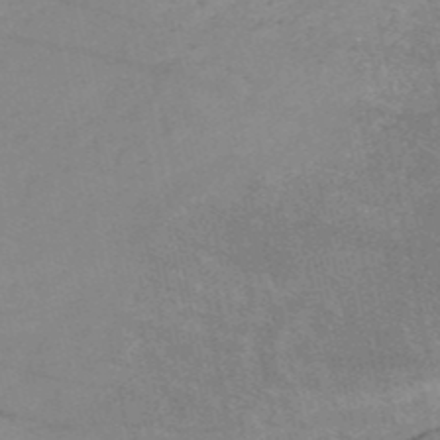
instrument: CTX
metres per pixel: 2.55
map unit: HNb
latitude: -52.4818
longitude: -39.1781
